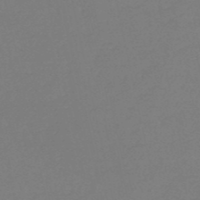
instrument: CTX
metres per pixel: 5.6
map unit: eHh
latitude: -52.4251
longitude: -24.9891
